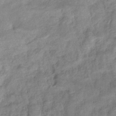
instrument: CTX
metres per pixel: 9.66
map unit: eHb
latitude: -39.0109
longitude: 78.3684
